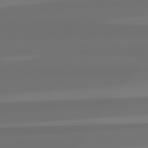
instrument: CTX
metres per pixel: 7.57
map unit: lApd
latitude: 82.4790
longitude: -177.2348
